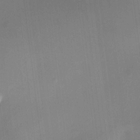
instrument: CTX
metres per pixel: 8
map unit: HNhu
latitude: 8.2145
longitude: 8.0661
